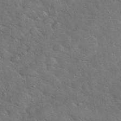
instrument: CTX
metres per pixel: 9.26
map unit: eHh
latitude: 37.9150
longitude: -65.8583
